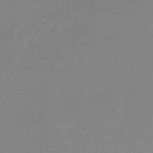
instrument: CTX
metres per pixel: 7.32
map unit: lHb
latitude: -44.5574
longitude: 75.5399
